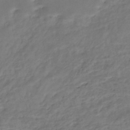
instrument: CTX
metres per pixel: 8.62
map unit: Nhe
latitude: -46.9730
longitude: 152.6707
